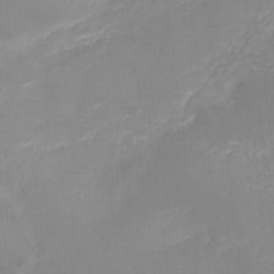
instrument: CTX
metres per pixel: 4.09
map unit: Ht
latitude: -16.3307
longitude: -43.1970
